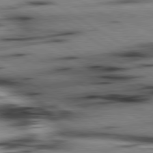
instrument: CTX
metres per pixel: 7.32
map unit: lApd
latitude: 80.1767
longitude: 163.8233
